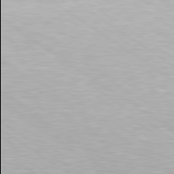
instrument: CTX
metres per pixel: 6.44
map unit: Hpe
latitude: 79.3860
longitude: -153.9906
